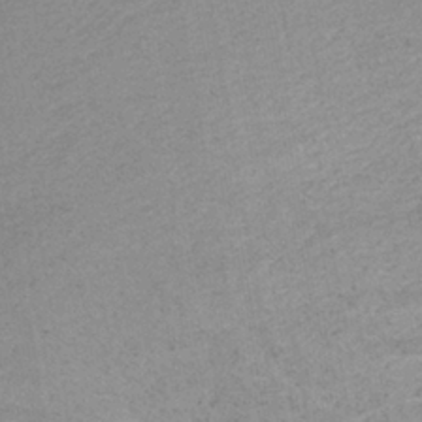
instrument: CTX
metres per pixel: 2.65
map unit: HNb
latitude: -37.4265
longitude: 56.8975
